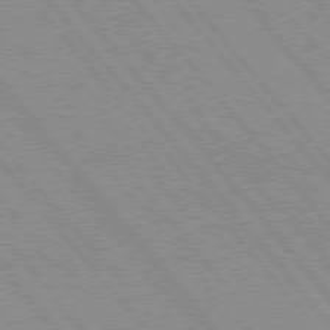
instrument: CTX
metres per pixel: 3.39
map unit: Hpe
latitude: 75.8017
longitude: -150.2900
